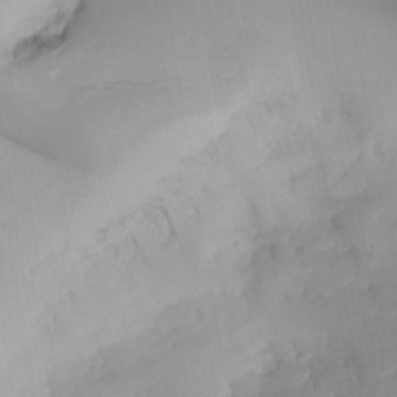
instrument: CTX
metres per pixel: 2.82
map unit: Ht
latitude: -15.3888
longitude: -52.7435
